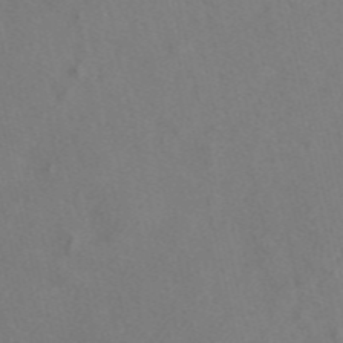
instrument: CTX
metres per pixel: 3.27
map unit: eAb
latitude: 46.9703
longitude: 112.6897
